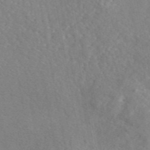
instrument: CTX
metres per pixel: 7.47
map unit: eAb
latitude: 46.0822
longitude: 112.1417
